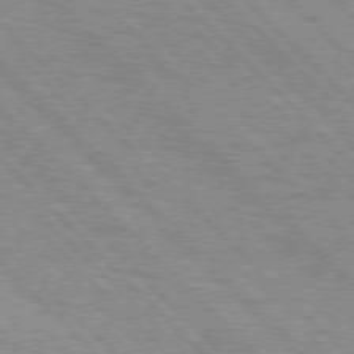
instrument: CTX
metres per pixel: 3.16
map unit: lApd
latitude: 76.7057
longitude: -73.8962
